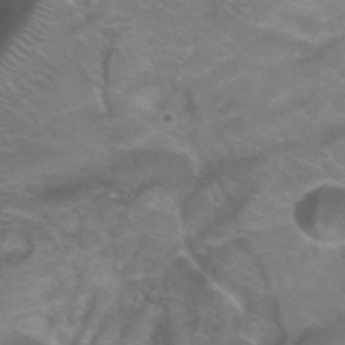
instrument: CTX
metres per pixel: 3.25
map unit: Hto
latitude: 33.3482
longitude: -43.9906
